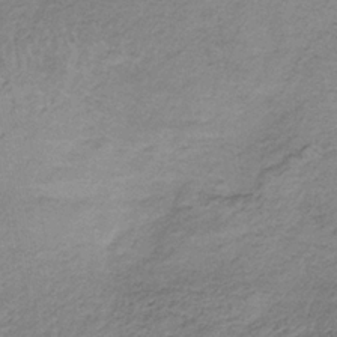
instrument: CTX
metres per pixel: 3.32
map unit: HNb
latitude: -33.7667
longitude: 63.2942
